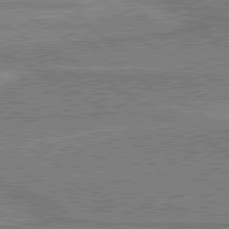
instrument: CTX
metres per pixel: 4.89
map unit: lApd
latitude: 80.5168
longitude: 145.2187
